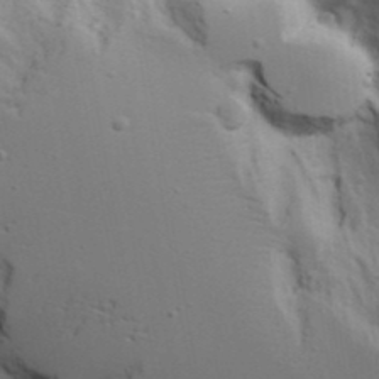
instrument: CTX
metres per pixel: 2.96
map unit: Aa
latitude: 18.5734
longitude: -125.7071
